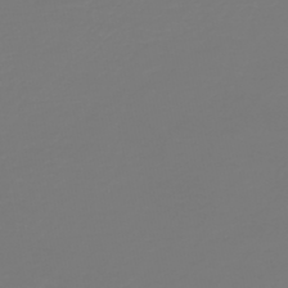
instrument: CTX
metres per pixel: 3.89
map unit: HNb
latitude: -45.6911
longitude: 51.7666
